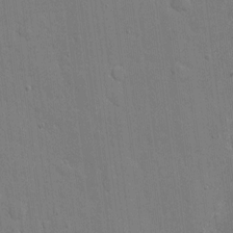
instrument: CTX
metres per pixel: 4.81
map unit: eHh
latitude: 5.4804
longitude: -67.1403
